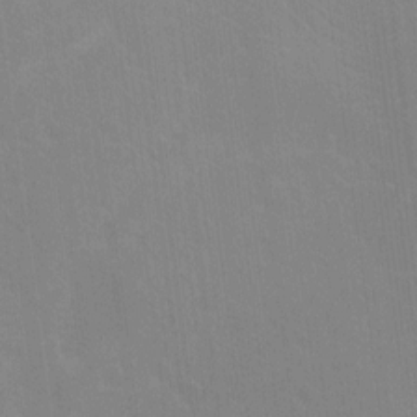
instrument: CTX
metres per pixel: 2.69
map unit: Ht
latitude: -10.2362
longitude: -38.7246
